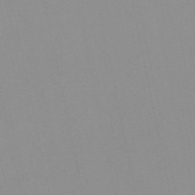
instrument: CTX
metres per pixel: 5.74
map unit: HNb
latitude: -52.0094
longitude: -50.8758
